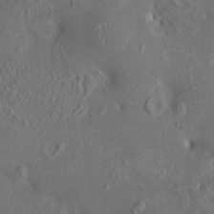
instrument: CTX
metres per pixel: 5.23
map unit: HNhu
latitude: 4.5357
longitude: 7.2565
